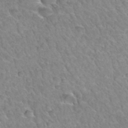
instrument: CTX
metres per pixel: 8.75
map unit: Hto
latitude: 34.8002
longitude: -46.5546
